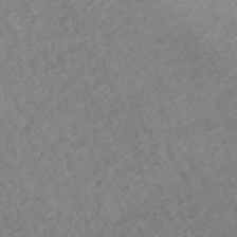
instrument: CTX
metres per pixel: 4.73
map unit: ANa
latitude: 42.9514
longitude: 27.4832
